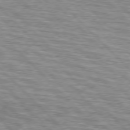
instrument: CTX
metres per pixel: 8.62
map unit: lApd
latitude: 76.5923
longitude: -58.5924
